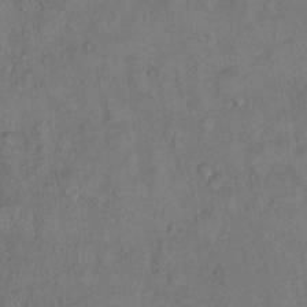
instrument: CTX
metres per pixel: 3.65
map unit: Hto
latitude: 10.7624
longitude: -58.8191
